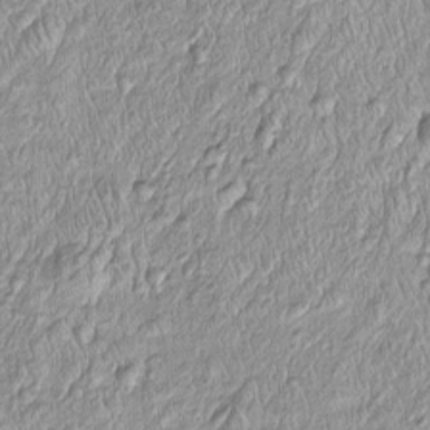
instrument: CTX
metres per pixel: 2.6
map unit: Htu
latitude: -4.4251
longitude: 158.4062
